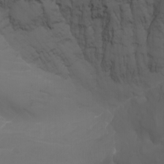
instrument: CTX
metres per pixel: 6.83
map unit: Nhu
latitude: -7.9745
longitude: -80.3467
